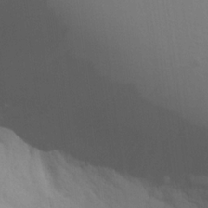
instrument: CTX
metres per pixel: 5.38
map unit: Aa
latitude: 18.5168
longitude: -142.9136
